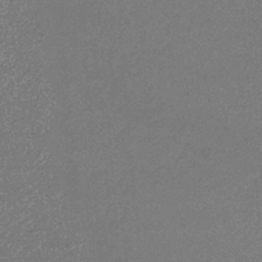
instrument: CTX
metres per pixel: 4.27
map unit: eHb
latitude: -32.4818
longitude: 69.4076
